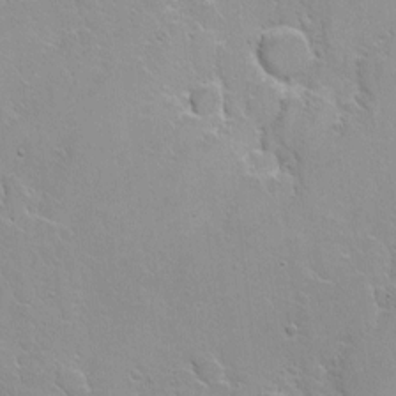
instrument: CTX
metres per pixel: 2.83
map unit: Nhe
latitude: -2.6896
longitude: -59.3104
